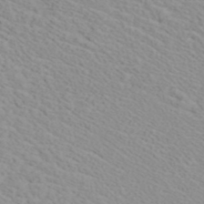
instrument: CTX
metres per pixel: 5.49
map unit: ANa
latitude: 40.4034
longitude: 28.6330
